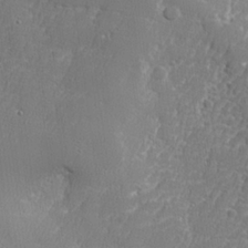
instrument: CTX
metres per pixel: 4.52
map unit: lHvf
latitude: 24.3278
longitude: 141.3887
